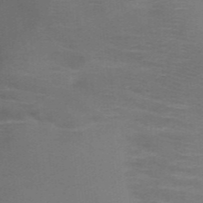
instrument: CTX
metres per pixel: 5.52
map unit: HNb
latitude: -46.3495
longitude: -45.9717
